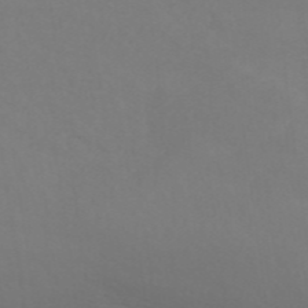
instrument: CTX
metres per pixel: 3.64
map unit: ANa
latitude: 42.8002
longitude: 28.4629
